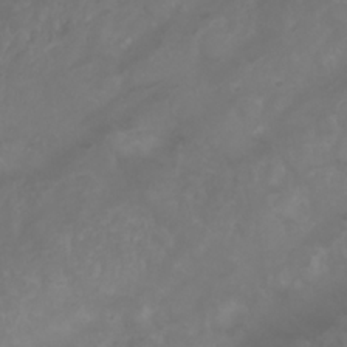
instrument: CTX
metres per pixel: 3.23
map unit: Nhu
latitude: 23.9528
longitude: -60.2144
